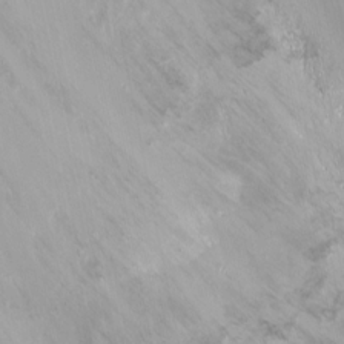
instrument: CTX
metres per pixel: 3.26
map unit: Ht
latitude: -16.0472
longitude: -41.6504
